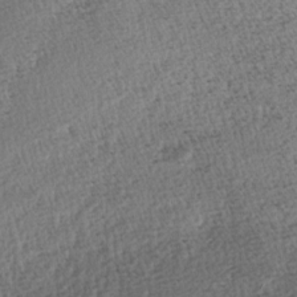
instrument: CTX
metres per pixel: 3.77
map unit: lAa
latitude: -4.1039
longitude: -122.4034
